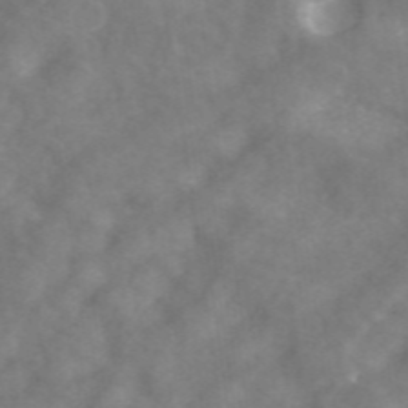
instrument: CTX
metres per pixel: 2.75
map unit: ANa
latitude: 43.3482
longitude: 26.1605
